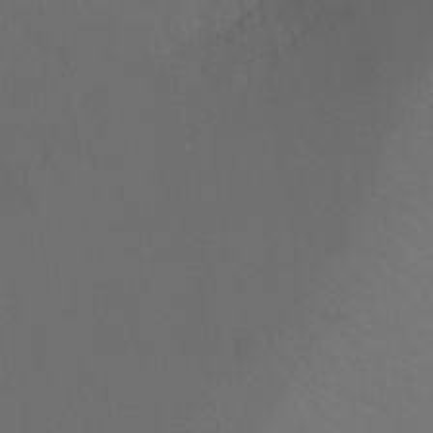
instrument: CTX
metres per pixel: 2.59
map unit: Ht
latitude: -9.5399
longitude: -33.4993
